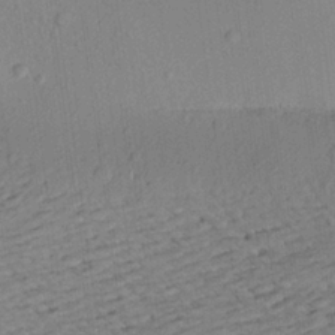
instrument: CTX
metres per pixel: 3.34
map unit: Aa
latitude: 22.2900
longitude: -143.3671
